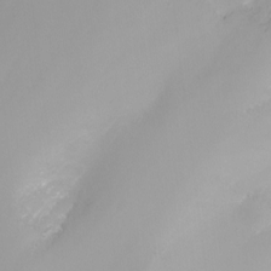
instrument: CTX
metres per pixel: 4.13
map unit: Nhu
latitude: -4.4062
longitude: -75.7828
